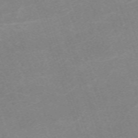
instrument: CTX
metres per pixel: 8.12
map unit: eHh
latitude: -64.6708
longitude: 50.1417
